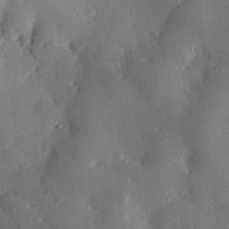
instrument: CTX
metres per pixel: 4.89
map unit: eHh
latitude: 30.5168
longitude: -80.3089
